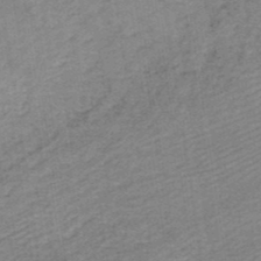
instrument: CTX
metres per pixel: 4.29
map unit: HNb
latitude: -49.0109
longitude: 60.3117
